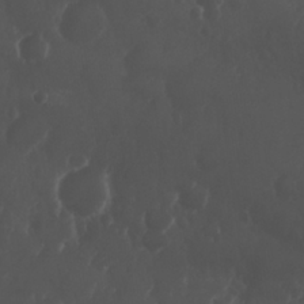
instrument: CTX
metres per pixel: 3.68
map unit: Nhu
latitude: 26.3845
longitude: -64.5357
